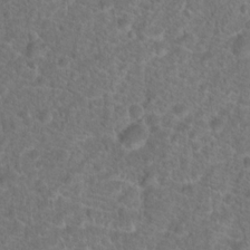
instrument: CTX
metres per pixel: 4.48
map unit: Hto
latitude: 18.0444
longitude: -41.1214
